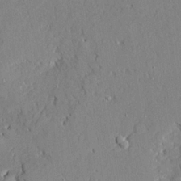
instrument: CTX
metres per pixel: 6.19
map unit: Ave
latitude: 21.7261
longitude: -128.3467
